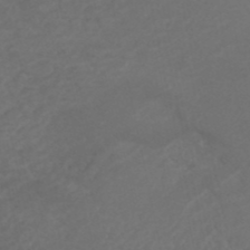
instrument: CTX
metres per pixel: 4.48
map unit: ANa
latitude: 41.0269
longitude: 25.8233
